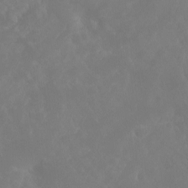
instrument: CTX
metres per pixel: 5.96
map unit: Htu
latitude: -13.2754
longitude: -70.6868
